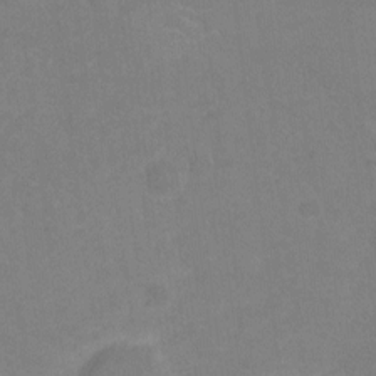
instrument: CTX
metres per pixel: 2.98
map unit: Hto
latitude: -11.3510
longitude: -40.0444
